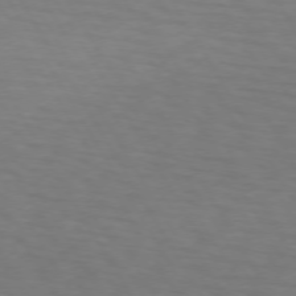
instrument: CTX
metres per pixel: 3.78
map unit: lApd
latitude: 73.0270
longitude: -74.6491
